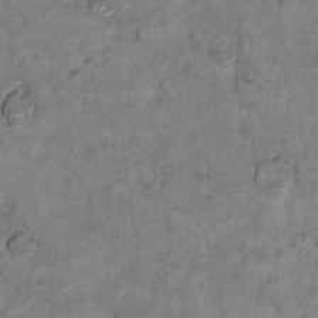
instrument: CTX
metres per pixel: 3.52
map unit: Ht
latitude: 10.4979
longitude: -33.0647
